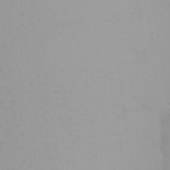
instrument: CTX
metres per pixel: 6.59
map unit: Nhu
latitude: -8.5007
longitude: -94.8947
